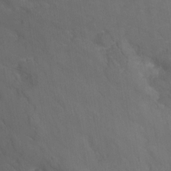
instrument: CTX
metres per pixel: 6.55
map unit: Nhu
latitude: -12.9920
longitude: -58.8191
